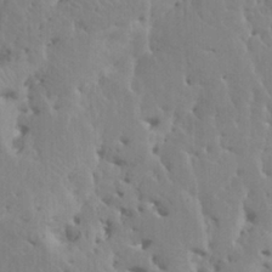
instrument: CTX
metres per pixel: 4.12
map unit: HNhu
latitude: 7.8016
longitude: -1.9717
